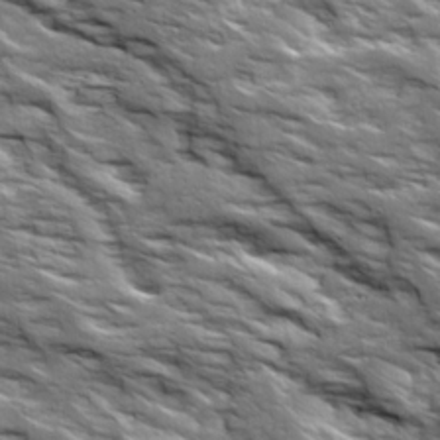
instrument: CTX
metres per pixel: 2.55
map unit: Ave
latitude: 19.2726
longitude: -135.2537
